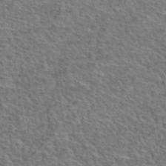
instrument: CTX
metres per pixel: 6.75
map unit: Hto
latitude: 38.1767
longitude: -44.8380
